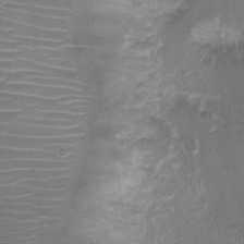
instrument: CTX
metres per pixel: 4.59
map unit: Ht
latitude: -1.3132
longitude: -17.0270
